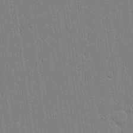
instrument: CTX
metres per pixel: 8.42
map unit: lHvf
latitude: 20.7624
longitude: 142.4817
